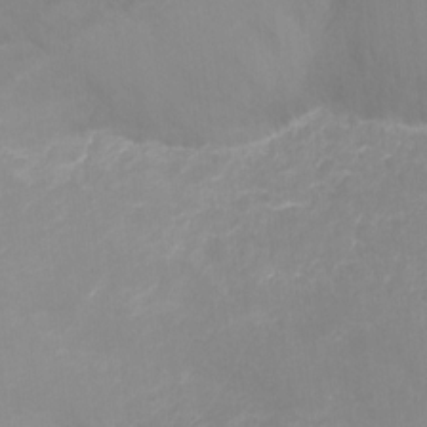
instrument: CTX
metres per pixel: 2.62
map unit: Ht
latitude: -16.2929
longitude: -43.1214
